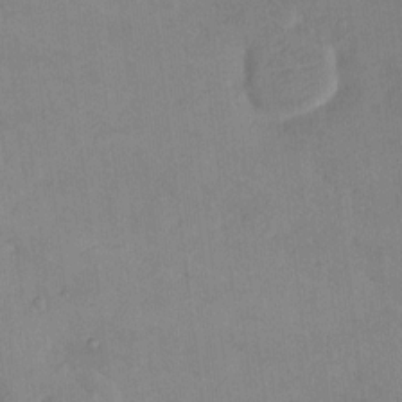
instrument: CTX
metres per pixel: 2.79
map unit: eHh
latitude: 11.3293
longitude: -68.1956
